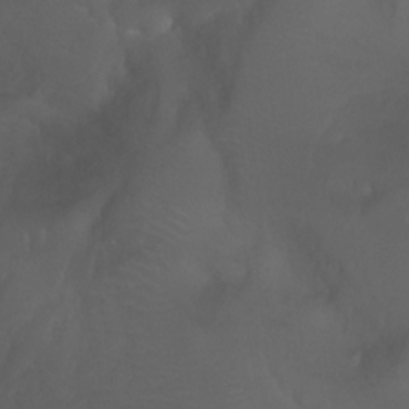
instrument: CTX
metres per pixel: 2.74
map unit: Htu
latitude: -1.2565
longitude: -74.7246
